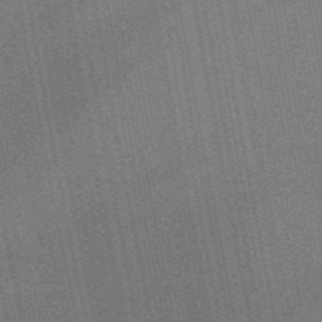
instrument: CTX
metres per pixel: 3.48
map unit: lHb
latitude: -47.4454
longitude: 59.3509
